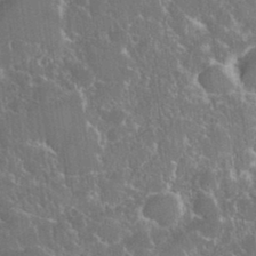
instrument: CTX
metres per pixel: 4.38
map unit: eHh
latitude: 36.9325
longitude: -61.0836
